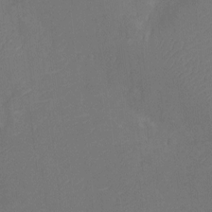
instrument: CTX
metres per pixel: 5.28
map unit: Ht
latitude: -11.0675
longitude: -23.5749
